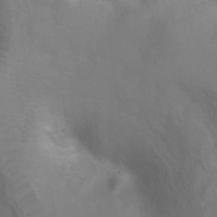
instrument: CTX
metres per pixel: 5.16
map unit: Ht
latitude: -0.0283
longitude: -35.8394
